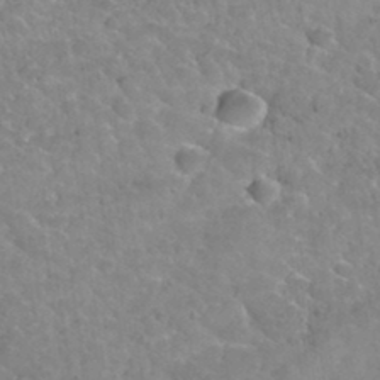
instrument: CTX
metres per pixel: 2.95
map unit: Hto
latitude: 35.3481
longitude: -51.1025
